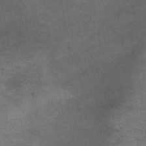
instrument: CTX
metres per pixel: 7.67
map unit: eAb
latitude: 44.4790
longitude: 103.9178
